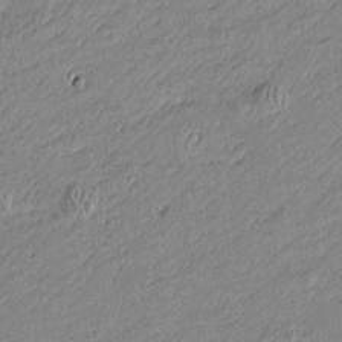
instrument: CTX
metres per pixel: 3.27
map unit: Htu
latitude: -5.9367
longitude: 176.6896
